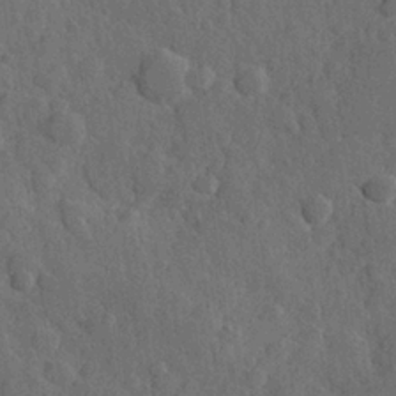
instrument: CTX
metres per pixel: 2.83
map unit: Hve
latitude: 24.5167
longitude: 149.2565
